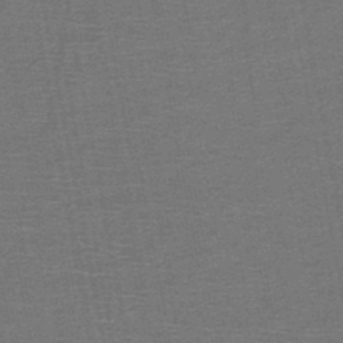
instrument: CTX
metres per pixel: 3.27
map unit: HNb
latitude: -48.4440
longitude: -42.4034
